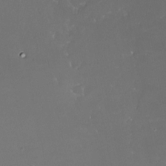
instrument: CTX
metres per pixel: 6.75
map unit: Nhe
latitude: -27.6343
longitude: -109.9528
